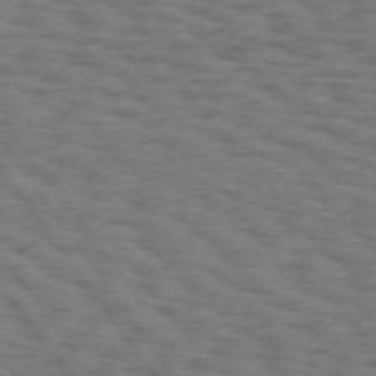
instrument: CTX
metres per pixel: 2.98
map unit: Hpe
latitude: 74.9514
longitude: -135.7260
